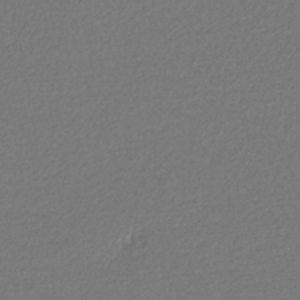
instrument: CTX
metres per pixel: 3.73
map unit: lHb
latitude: -42.3495
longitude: 69.0675
